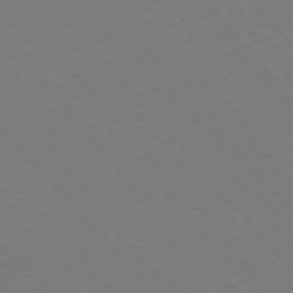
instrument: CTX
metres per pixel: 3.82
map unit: Hpe
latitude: -76.0850
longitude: -13.0648
